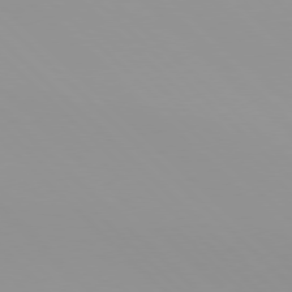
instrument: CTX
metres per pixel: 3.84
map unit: Hpe
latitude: 77.3103
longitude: -132.3278
